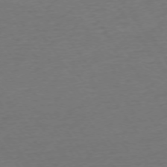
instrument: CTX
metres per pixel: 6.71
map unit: Ap
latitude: -75.1054
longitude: -90.0633
